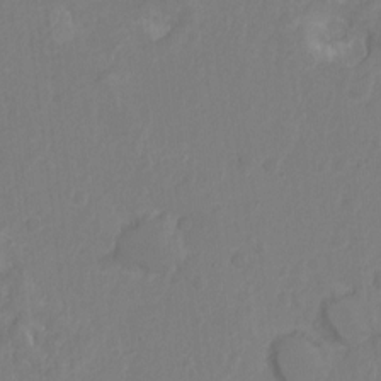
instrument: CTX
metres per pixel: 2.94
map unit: Hto
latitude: -11.2754
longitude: -37.8584
